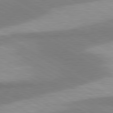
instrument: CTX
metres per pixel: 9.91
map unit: lApd
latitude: 80.2900
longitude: -179.3293
